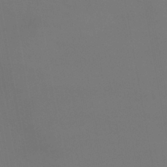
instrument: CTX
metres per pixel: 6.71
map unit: eHb
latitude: -38.1606
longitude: 74.7841
